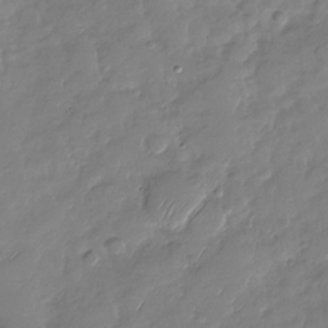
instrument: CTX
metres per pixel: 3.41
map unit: Nhu
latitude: -28.2551
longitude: -61.9528
